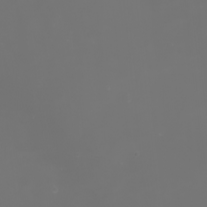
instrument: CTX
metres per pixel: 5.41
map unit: Nhu
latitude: -2.0472
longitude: -76.1955
